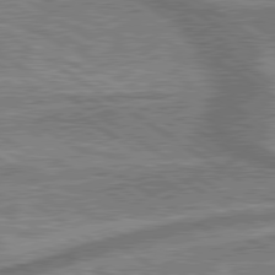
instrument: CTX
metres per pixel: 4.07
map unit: lApd
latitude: 79.8961
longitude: 175.2375
